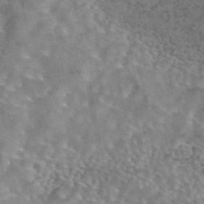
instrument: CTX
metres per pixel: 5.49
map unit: eAb
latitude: 44.4034
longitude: 108.2928
